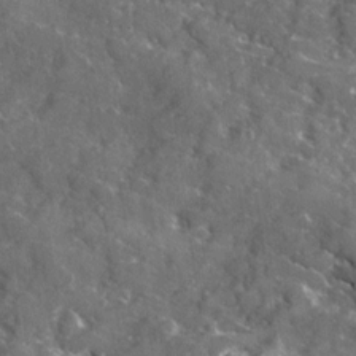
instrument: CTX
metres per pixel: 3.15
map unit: Ave
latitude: 18.0633
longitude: -130.1956
